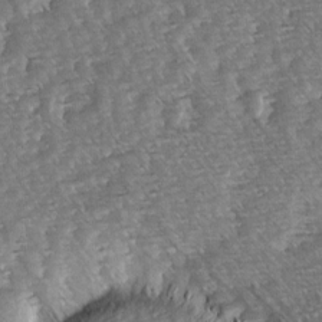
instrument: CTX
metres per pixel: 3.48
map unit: Hve
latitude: 3.5182
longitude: -121.5182
